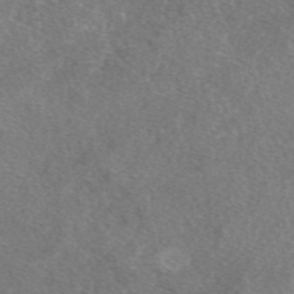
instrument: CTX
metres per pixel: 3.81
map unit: eAb
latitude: 47.9717
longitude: 107.6155
